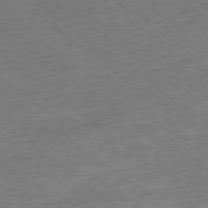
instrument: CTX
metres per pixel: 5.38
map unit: Hpe
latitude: -79.3131
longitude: 11.7100
